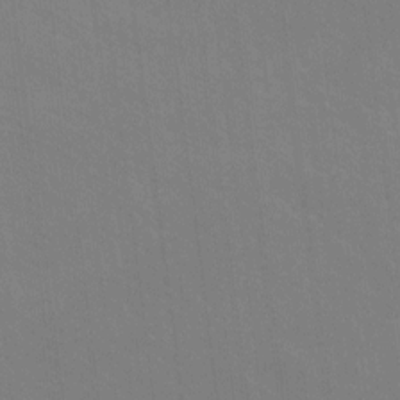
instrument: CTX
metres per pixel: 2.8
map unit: Ht
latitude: -9.8044
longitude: -38.7246
